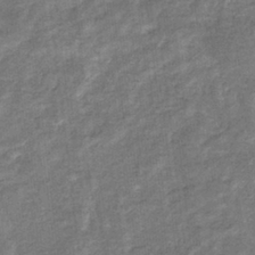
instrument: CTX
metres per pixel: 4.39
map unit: eHb
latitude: -34.8030
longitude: 75.9745
